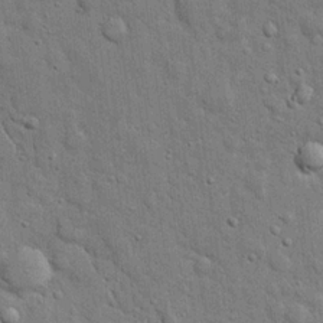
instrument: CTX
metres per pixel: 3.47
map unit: eHh
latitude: 19.9528
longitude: -61.6127
